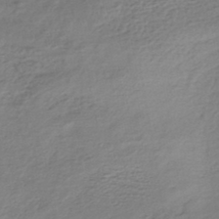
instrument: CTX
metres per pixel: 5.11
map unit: HNhu
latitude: -43.9745
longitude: 105.1809
